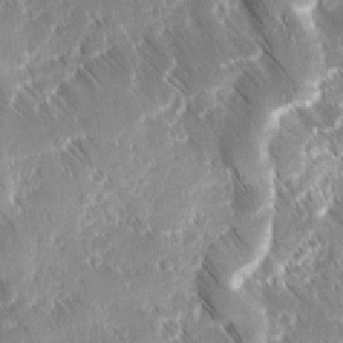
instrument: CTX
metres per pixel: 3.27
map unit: Ave
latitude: 8.7057
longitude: -104.7436
